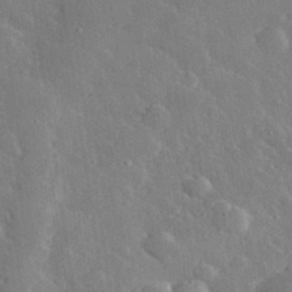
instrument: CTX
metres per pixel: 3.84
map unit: lHvf
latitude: 32.6868
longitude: -85.4427
